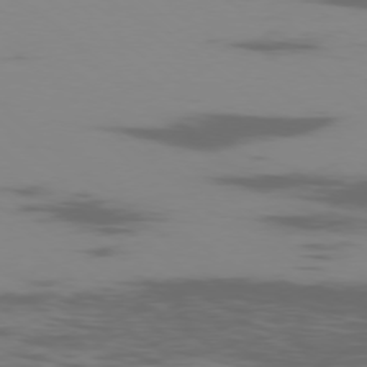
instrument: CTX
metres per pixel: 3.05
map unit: Ap
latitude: -77.5588
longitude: -67.0836
